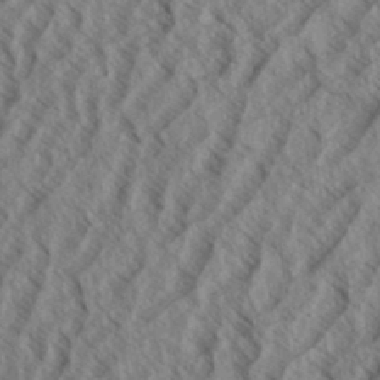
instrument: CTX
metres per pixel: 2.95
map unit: eHh
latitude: 34.0633
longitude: -139.8394
